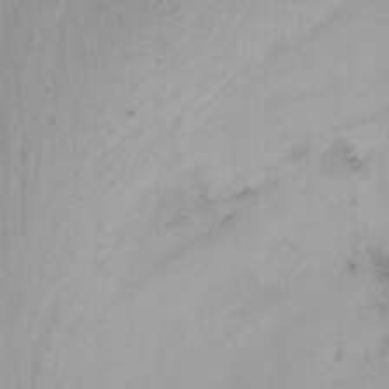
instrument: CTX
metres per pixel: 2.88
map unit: Nhu
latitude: -6.5384
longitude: -66.9513
